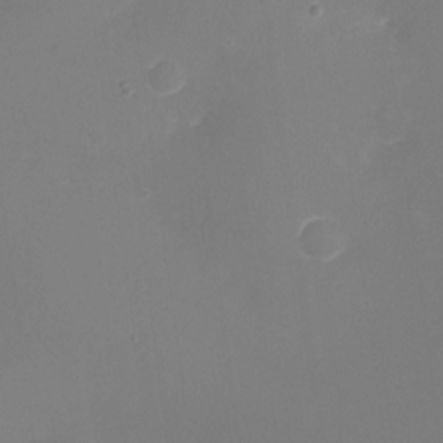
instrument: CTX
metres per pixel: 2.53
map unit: Nhu
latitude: -16.0472
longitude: -56.9324
